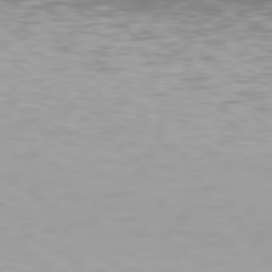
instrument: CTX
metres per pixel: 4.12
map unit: Hpe
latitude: 78.2145
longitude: -135.7260
